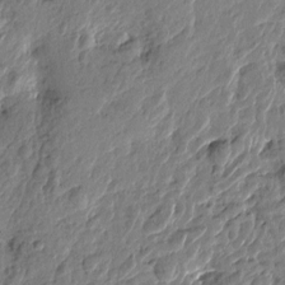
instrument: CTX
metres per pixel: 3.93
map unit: Htu
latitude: -1.9179
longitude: -179.4427
